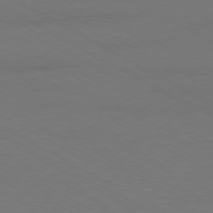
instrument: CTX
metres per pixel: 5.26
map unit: Ap
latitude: -79.8989
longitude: -82.9513
